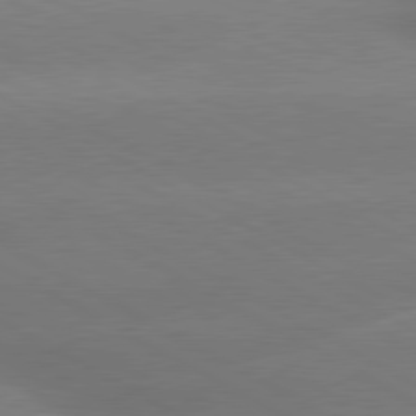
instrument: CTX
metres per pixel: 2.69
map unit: lApd
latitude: 80.3089
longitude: -150.6868
